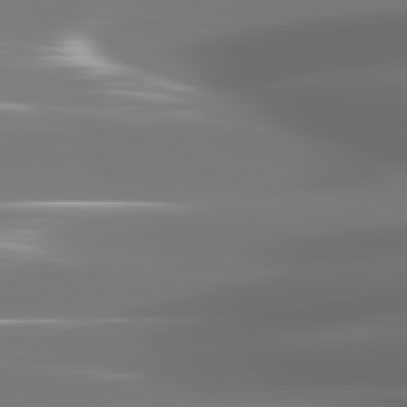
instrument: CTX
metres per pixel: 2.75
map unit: lApd
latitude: 82.1766
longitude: -145.1970
